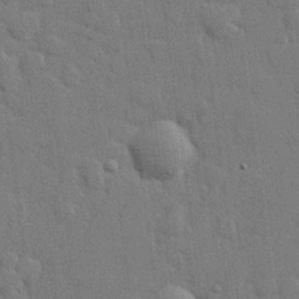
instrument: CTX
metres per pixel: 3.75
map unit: lHvf
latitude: 23.9528
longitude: 142.4629
